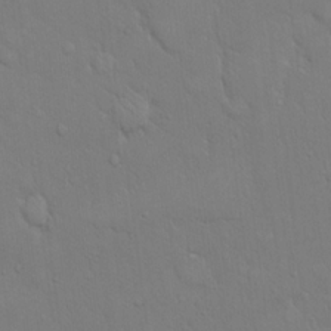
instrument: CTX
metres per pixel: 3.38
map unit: eHh
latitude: 17.6694
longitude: -62.8947
